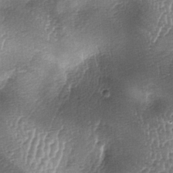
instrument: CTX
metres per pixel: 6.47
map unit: lAa
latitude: -5.7666
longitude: -128.1956
